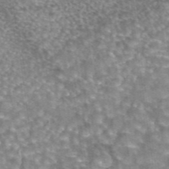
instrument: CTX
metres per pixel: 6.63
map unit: eAb
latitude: 44.7813
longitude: 105.3320
